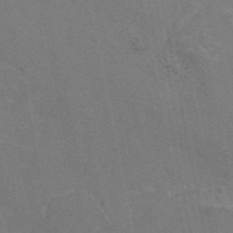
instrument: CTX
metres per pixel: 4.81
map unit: eAb
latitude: 46.5357
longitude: 116.2361
